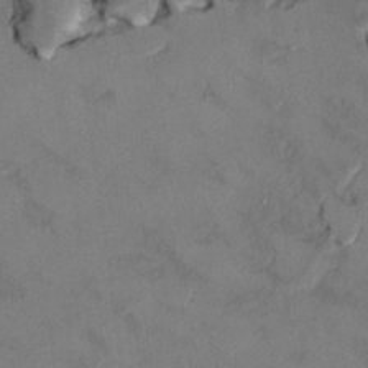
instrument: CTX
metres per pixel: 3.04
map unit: Ht
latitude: 11.2348
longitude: -32.0444
